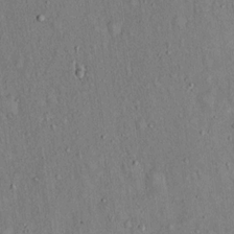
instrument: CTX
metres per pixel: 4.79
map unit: Hto
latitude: 14.8380
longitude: -58.8002
